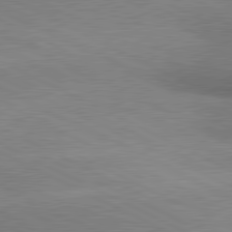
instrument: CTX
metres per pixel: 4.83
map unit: lApd
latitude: 80.8191
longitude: 164.5574
